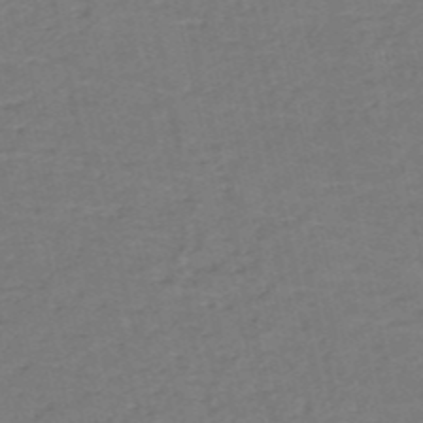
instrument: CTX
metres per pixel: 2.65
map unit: HNb
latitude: -53.4832
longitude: -48.5924
